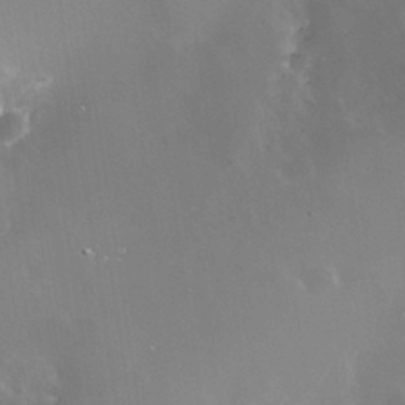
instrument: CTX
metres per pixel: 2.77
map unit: Nhe
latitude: -36.3684
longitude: -118.2711
